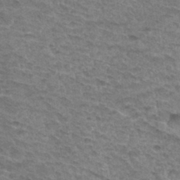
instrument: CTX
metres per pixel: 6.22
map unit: Hto
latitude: 32.7813
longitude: -47.0648
